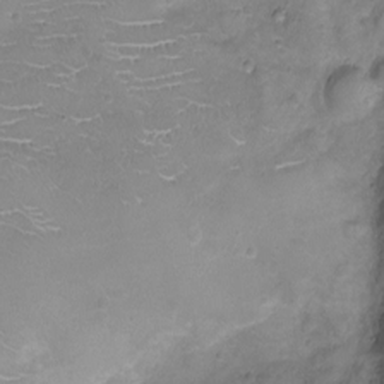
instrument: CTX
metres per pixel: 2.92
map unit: Ht
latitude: -7.4454
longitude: -19.5371
